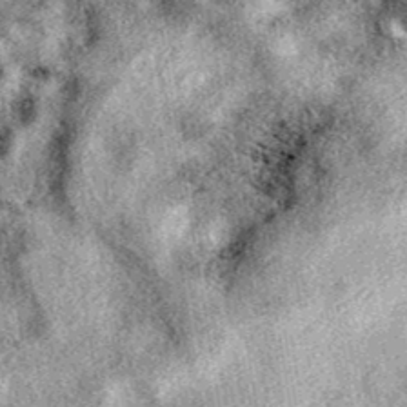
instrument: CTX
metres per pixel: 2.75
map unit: eAb
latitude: 39.4804
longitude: 111.4454
